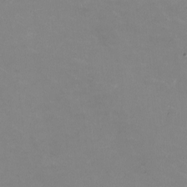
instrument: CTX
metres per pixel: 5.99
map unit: HNhu
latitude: -1.8234
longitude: -2.8191
